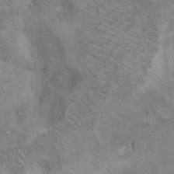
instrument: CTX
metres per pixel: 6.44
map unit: Hto
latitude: 13.0459
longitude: -56.1388
